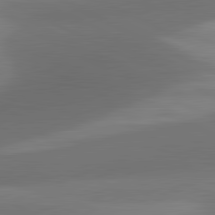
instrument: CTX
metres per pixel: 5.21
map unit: lApd
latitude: 81.3293
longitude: 131.8989
